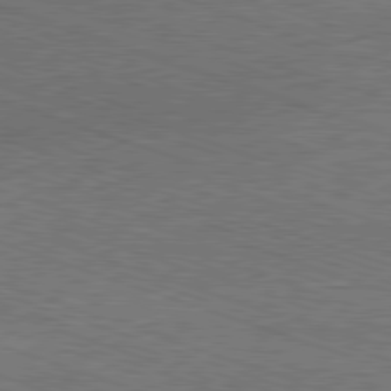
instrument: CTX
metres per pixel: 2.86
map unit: Ap
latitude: -81.7100
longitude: -73.4994
